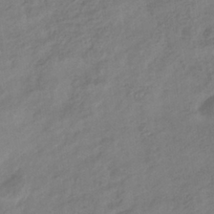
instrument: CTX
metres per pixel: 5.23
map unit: eHb
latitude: -35.8044
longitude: 81.3699
